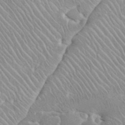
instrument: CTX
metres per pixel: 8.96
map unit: eHh
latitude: 35.9528
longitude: -64.3278
